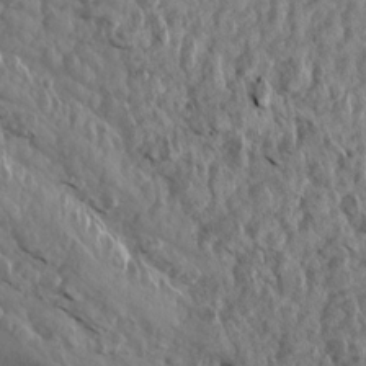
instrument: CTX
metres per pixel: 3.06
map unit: Aa
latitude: 14.7058
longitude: -142.3090
